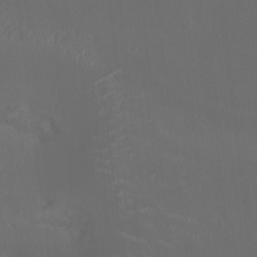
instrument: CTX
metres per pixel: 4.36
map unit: HNhu
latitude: 0.4034
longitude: -2.4412
